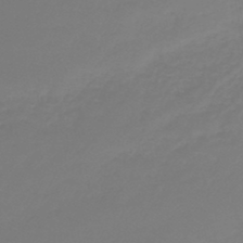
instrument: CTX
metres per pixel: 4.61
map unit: lHb
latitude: -45.6722
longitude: 66.2361
